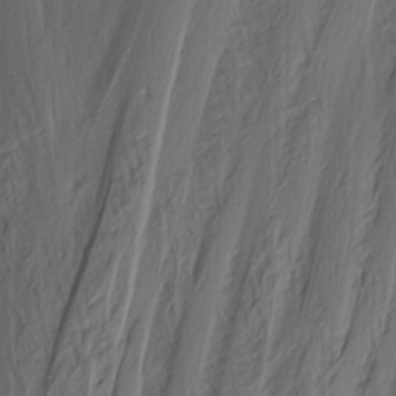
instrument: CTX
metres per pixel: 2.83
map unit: Nhu
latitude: -3.8233
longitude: -87.6127
